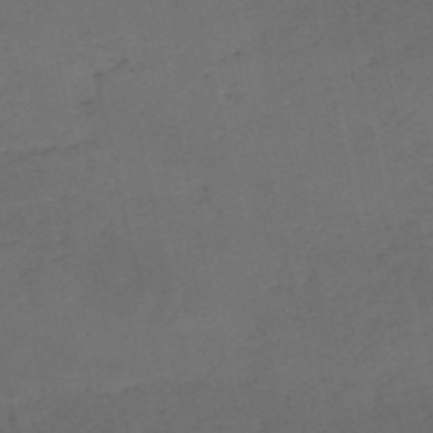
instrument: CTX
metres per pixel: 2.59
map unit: HNb
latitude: -53.3131
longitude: -42.0444
